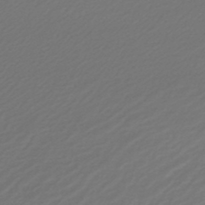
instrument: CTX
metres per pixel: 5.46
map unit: lHb
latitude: -46.8597
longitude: 59.5588
